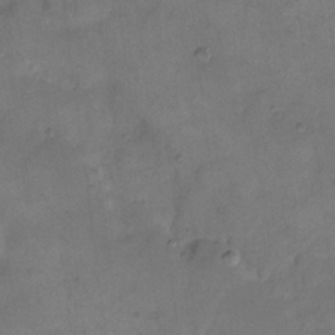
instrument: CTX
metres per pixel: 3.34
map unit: eHh
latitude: 14.3279
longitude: -65.8205
